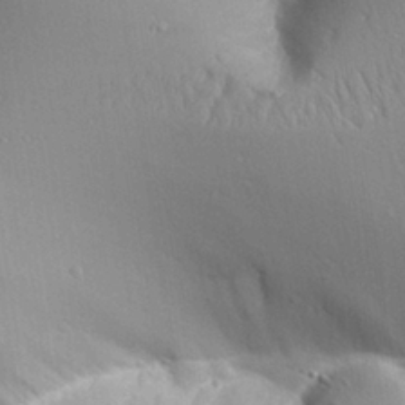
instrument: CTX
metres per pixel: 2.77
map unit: Aa
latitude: 27.5560
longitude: -129.4804
